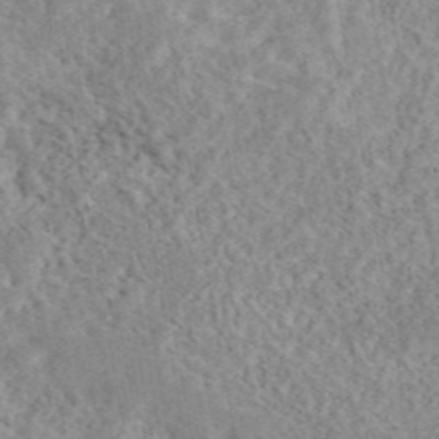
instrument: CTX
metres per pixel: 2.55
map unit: eAb
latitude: 44.2711
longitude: 116.1983
